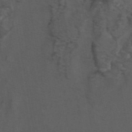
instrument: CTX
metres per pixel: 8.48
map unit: eAb
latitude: 43.8772
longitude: 106.1795
